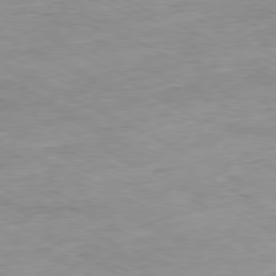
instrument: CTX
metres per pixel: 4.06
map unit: Ap
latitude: -80.1984
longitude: -75.7261
